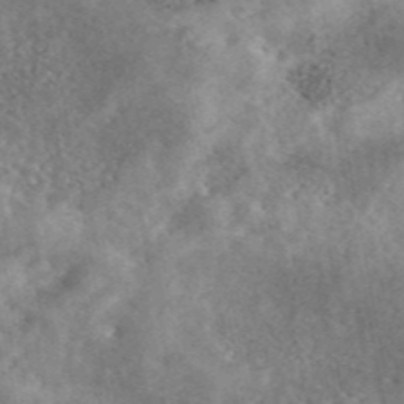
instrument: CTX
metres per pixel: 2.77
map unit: eAb
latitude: 45.4615
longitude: 128.8408
